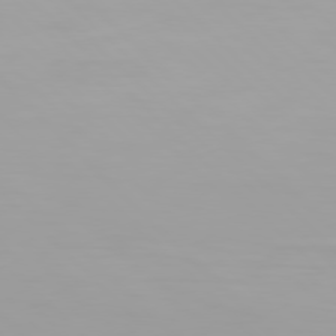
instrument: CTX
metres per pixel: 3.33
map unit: Hpe
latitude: 77.4426
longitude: -172.9513
